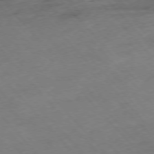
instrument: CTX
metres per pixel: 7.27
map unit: Hpe
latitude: -77.0297
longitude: -17.7828
